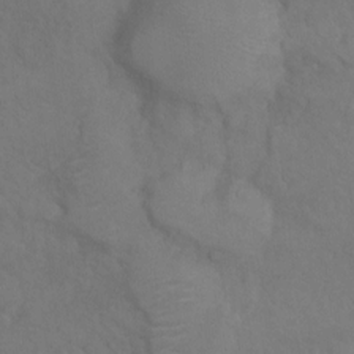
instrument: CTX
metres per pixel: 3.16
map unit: Hto
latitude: 6.0444
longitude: -35.7260
